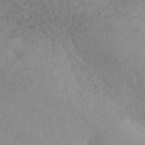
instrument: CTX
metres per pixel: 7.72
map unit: ANa
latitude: 42.6302
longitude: 27.4265
